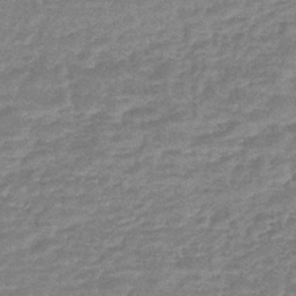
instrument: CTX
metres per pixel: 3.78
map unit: lHb
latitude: -41.5966
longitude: 66.6329
